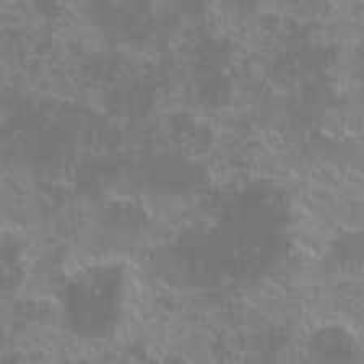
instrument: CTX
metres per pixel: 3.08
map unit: eHh
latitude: -1.9179
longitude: -86.2144
